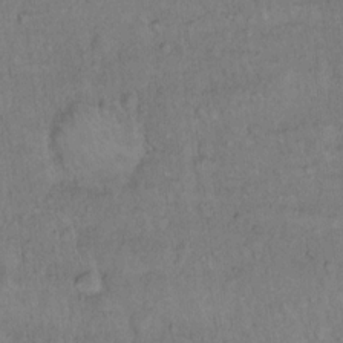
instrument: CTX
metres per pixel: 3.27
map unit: Hto
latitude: 13.3293
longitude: -56.6679
